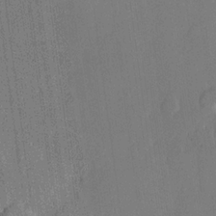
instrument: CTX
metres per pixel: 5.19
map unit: lHvf
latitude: 21.1970
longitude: 146.2361
